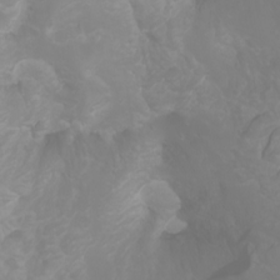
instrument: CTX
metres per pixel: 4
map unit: Nhu
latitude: -0.4062
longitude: -77.5749
